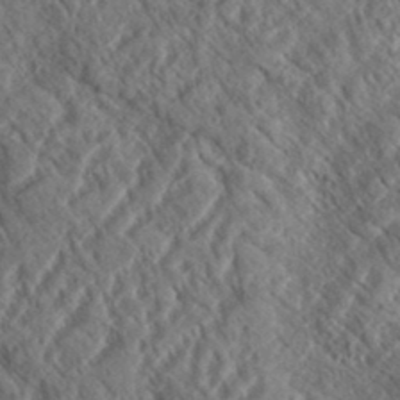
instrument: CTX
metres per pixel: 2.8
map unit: eHh
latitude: 37.1403
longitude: -138.5357
